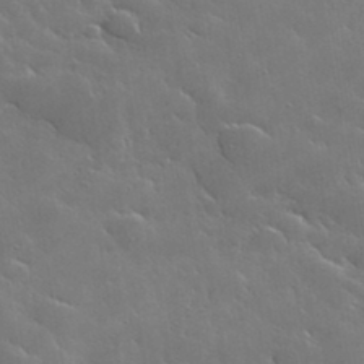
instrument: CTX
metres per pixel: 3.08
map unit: lHvf
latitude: 36.3467
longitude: -91.2348
